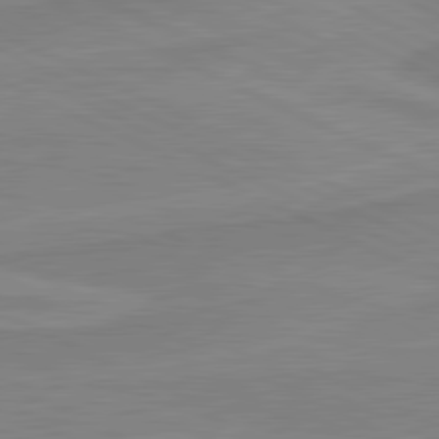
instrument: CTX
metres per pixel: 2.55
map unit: lApd
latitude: 81.1403
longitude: 169.6532
